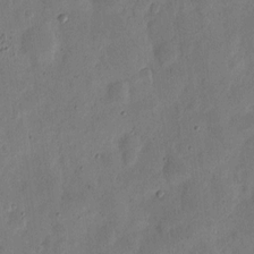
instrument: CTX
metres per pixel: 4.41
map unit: eHh
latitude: 5.7450
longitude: -71.4804
